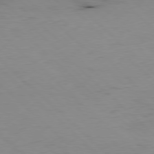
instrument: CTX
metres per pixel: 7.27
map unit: Hpe
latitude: -79.3509
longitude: 8.9731
